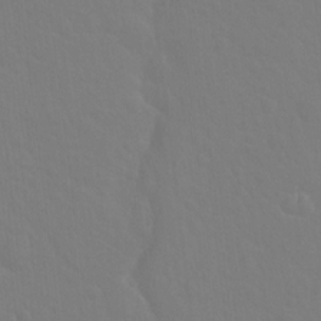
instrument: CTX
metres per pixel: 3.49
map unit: Hto
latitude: -2.9163
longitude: -35.1592
